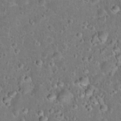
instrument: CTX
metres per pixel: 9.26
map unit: Hto
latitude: 21.9339
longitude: -46.7624
